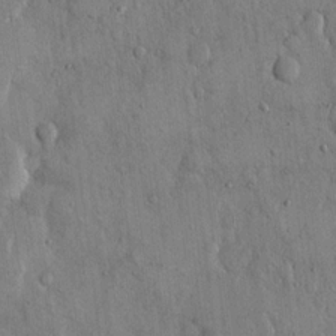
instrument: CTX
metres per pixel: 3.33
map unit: eHh
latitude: 14.4601
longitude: -68.4412
